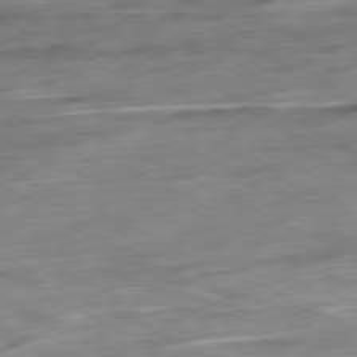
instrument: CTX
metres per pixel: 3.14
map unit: Ap
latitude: -81.0865
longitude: -72.5924
